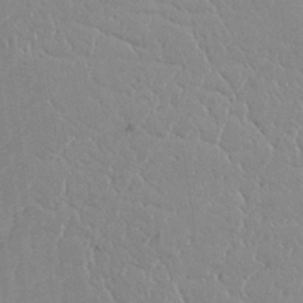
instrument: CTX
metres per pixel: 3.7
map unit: Nhu
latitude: 23.9717
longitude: -72.7813
